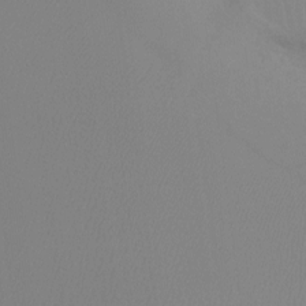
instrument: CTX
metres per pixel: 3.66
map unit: Ht
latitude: -8.4251
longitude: -33.1025
